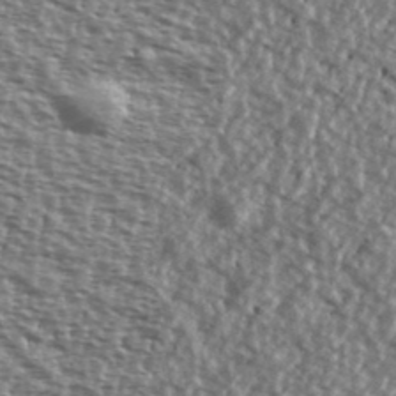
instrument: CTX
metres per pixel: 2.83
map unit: Ave
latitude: 40.2333
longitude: -111.7639
